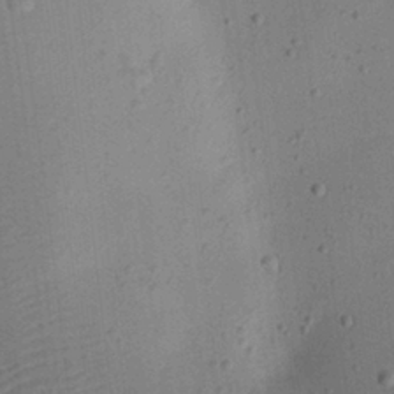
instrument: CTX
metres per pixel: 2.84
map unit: eHh
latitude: 24.8002
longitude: -70.4034
